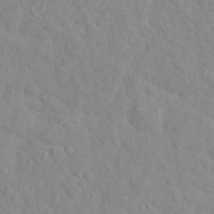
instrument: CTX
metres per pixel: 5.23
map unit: Hto
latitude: 16.8947
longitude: -36.1956
